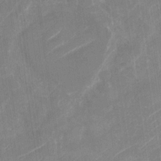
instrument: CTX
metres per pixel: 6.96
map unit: Nhu
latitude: -29.8422
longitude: -71.1403
